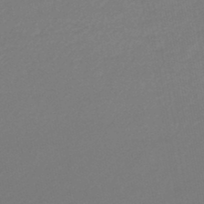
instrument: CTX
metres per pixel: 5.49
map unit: lHb
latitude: -46.6329
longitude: 67.2565
